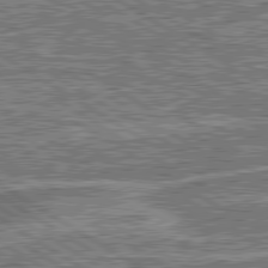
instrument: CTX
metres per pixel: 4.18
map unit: lApd
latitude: 80.5735
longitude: 173.1431
